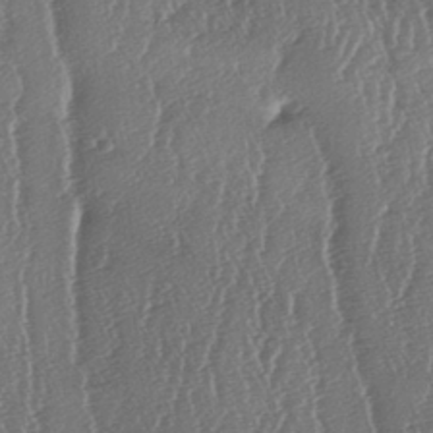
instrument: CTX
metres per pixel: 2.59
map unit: lAa
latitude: -7.0297
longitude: -129.6127
